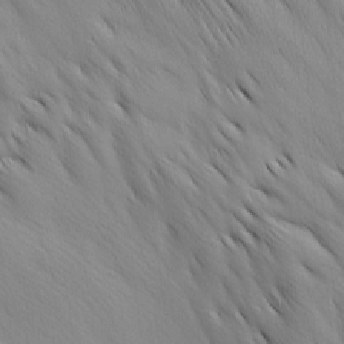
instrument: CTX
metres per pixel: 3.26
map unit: Ave
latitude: 12.5546
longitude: -105.9528
